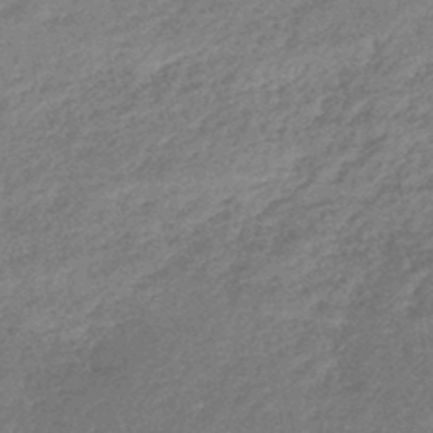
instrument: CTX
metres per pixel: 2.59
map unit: lHb
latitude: -44.0283
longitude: 70.4440
